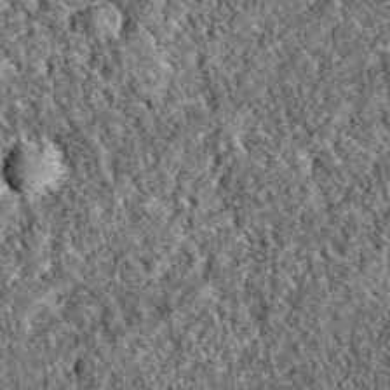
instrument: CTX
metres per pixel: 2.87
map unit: eAb
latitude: 38.2522
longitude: 111.7667
